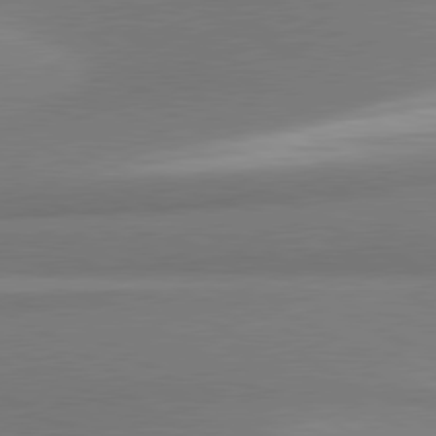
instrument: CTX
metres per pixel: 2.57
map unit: lApd
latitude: 80.3089
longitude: 176.8786
